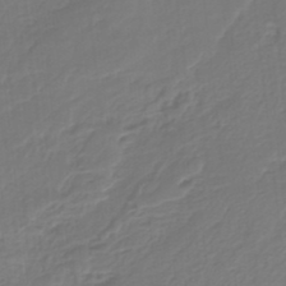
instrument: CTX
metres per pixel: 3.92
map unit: HNb
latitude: -37.8800
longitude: 55.6533
